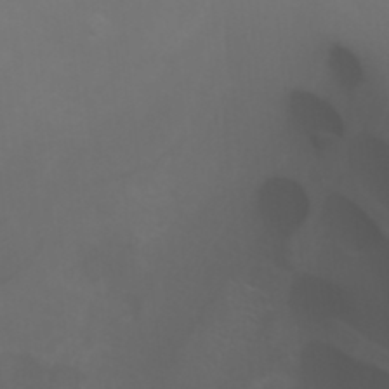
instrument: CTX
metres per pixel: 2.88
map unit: HNhu
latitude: 6.4034
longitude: 13.9178
